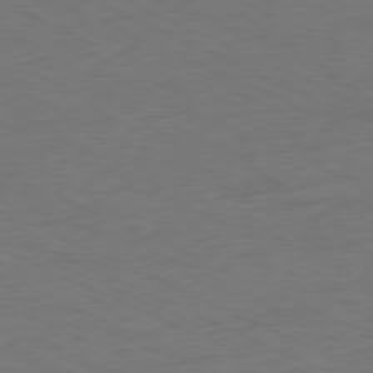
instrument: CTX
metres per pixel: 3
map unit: Ap
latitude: -80.1228
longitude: -92.3845
